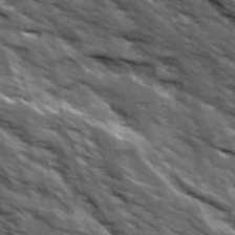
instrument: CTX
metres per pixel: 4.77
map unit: Ave
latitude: 19.4615
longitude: -134.9702
